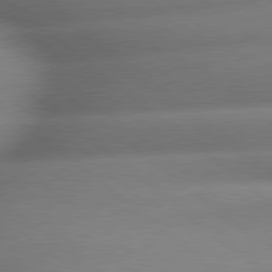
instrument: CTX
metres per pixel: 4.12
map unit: lApd
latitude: 79.6316
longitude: -163.8017
